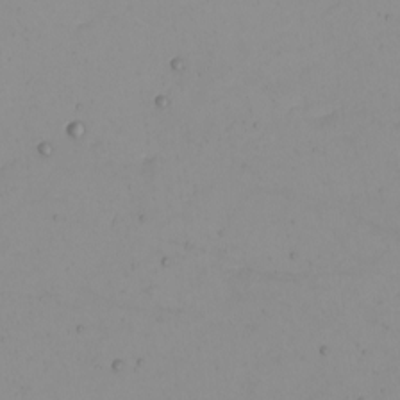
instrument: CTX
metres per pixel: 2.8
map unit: eHh
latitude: -4.8975
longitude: -83.7638
